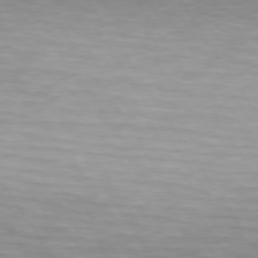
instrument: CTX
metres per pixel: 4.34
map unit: lApd
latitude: 74.1956
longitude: -50.6490
